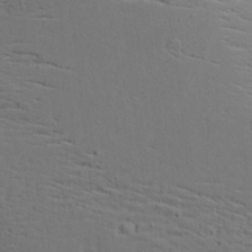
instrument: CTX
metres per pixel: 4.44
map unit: Aa
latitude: 17.6694
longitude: -125.5182
